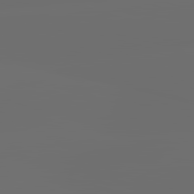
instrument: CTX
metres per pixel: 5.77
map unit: lApd
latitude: 83.6693
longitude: -130.3090
